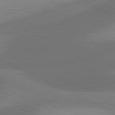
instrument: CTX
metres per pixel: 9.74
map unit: lApd
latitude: 81.1592
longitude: 127.1809
